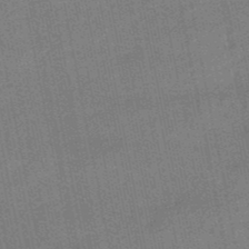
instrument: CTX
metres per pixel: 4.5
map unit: lHb
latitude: -49.2376
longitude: 79.1431
